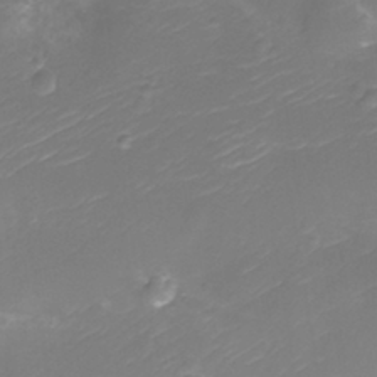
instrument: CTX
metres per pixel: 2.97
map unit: Ht
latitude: -11.4266
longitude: -22.9325
